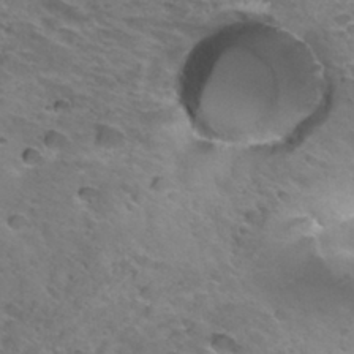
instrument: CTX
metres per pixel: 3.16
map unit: Hto
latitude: 32.2900
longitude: -39.9717
